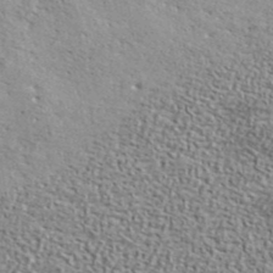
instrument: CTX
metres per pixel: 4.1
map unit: lHvf
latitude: 42.6491
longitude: -88.1200
